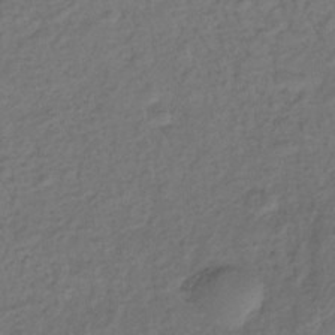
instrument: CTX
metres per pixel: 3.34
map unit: lHb
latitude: -35.1431
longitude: 69.5210
